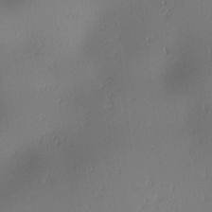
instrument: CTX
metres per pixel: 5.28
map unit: lAa
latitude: 1.9528
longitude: -115.8583
